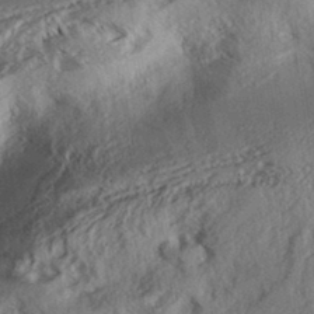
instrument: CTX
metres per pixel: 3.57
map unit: Aa
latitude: 32.9325
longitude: -140.0633
